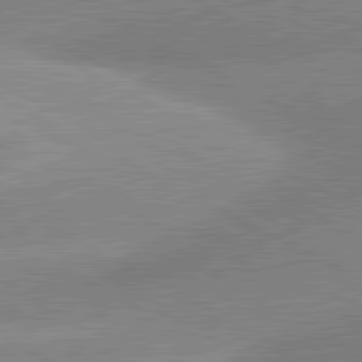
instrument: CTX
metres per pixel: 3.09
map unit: lApd
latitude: 81.2726
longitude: -163.2915
